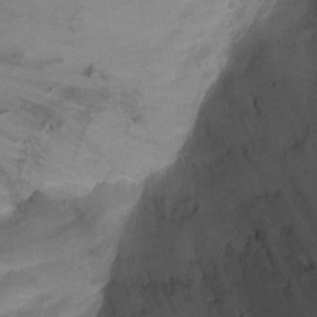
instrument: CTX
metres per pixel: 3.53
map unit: Ht
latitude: 2.0255
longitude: -24.6490
